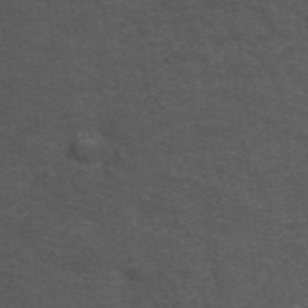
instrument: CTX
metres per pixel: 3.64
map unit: ANa
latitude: 38.9514
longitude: 23.3888
